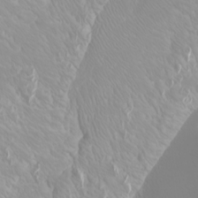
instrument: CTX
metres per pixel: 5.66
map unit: Htu
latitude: -6.0850
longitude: -71.9339
